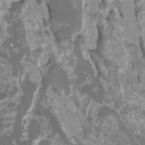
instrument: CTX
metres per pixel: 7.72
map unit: Htu
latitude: -11.1620
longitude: -74.5168
